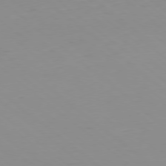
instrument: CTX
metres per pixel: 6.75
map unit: Hpe
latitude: -78.5762
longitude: 13.1431
